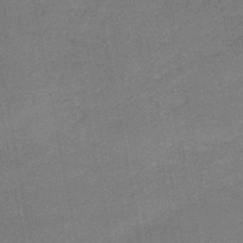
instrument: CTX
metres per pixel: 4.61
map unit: HNb
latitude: -47.8989
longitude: -39.0458
